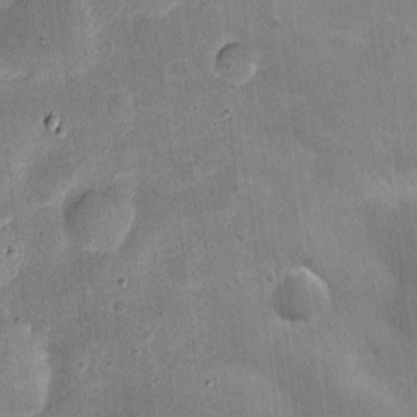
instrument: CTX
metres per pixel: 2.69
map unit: eHh
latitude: 4.4601
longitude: -70.9136
